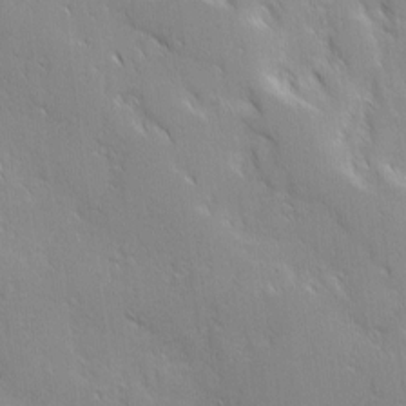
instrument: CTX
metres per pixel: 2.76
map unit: Ave
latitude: 9.5938
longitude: -103.7827
